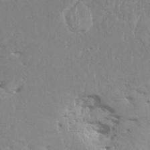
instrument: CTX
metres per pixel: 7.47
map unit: HNhu
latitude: 7.4426
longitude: -2.1578
